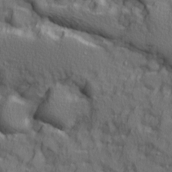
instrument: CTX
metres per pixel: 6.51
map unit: Ave
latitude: 11.2726
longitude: -101.8394
